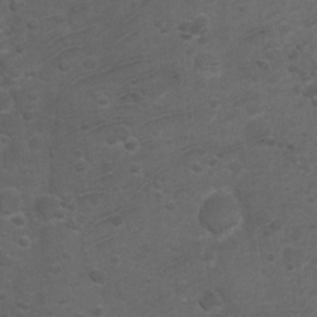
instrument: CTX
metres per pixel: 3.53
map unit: Ht
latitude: 4.2900
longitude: -29.1403
